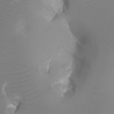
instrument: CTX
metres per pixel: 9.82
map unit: Ht
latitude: -3.7099
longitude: -26.2523
